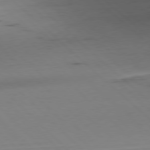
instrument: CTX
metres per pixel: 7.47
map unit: Hpe
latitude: -79.6344
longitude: 9.1431
